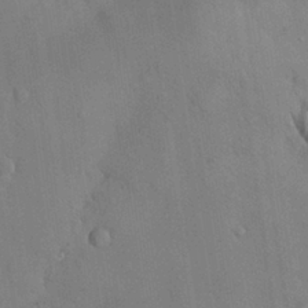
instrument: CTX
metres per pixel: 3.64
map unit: Nhu
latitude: 28.0444
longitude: -69.8017
